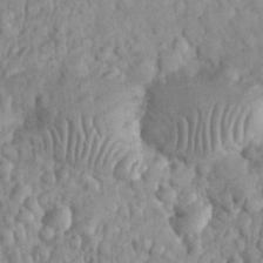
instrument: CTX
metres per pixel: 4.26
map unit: eHh
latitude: 32.5735
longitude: -65.2159
